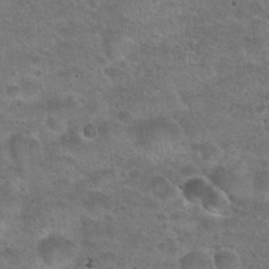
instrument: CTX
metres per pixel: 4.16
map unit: Hto
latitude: 23.3671
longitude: -49.5938
